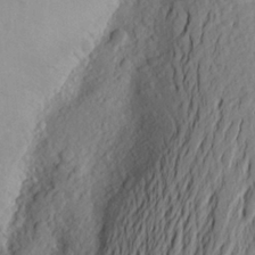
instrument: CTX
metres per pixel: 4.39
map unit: Aa
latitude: 25.8205
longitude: -147.3482
